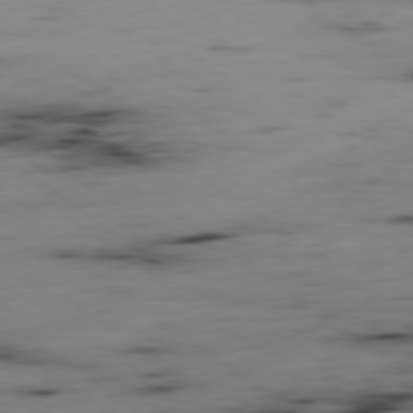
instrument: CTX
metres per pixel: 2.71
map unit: Ap
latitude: -79.3131
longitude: -73.5183
